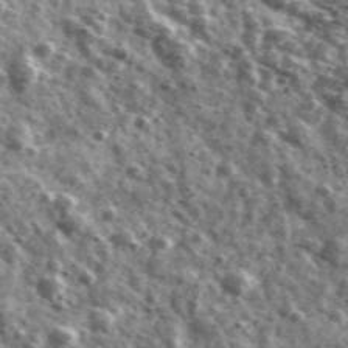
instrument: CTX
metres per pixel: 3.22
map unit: Ave
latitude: 41.6127
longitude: -106.4790
